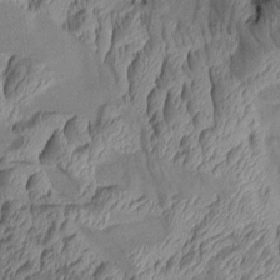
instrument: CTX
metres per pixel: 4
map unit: Aa
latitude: 7.9528
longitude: -129.4237
